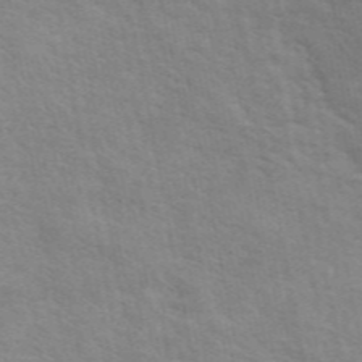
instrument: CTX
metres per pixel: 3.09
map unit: ANa
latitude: 49.0647
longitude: -73.9339
